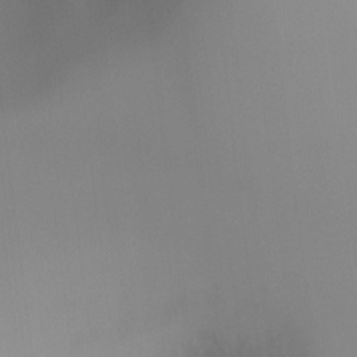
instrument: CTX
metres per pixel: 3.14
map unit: Ht
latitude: -16.4629
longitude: -45.6694
